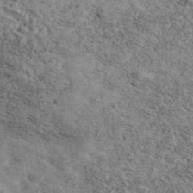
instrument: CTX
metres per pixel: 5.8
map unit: Ave
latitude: 41.0080
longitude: -108.9891
